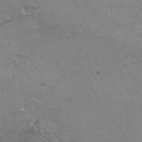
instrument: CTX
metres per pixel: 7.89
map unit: Hto
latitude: 37.3671
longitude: -41.9528
